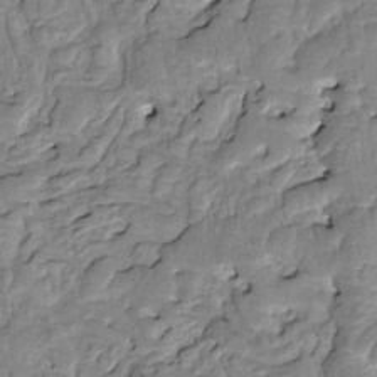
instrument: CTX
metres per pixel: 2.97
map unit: HNhu
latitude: 3.1592
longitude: 9.0486
